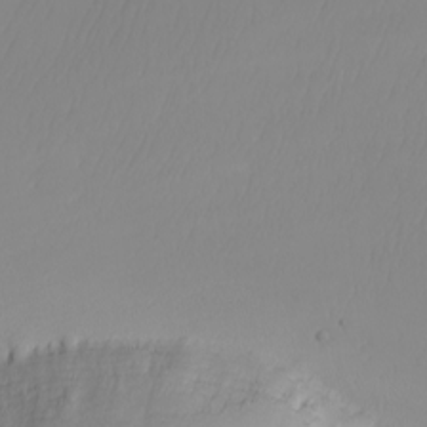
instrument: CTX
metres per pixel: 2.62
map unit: Nhu
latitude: -7.5021
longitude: -89.6694
